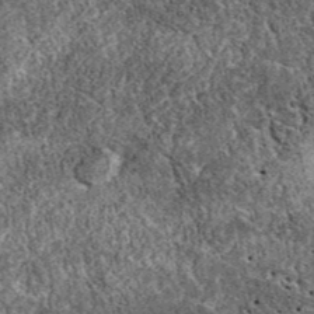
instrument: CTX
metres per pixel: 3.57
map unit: eAb
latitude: 37.9906
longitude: 110.4818
